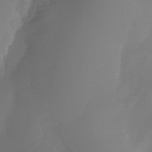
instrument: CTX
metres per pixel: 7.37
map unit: Nhe
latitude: -34.3117
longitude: -144.9514
